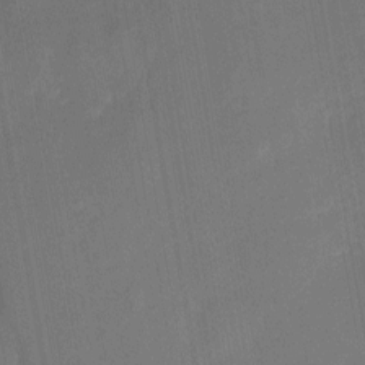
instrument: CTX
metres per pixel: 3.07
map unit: eHh
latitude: 4.5546
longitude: -69.8583
